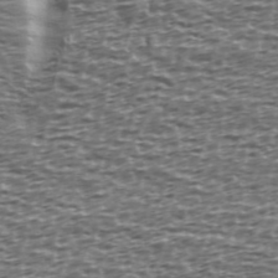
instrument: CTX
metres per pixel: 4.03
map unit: Ave
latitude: 39.0080
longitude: -112.6679
